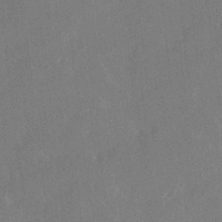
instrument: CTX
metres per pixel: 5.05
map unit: Ave
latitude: 19.1025
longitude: -137.4616
